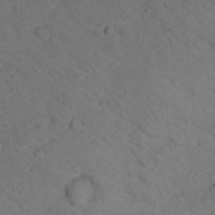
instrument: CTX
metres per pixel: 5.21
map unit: lHvf
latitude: 13.4804
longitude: 178.4818
